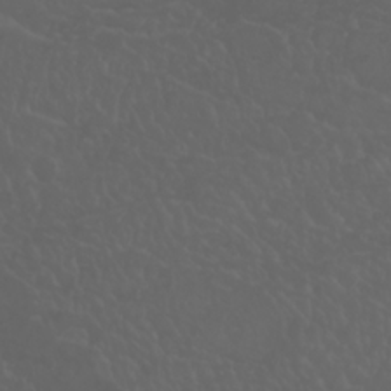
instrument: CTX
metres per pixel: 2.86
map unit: Nhu
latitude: 23.1214
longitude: -64.6679
